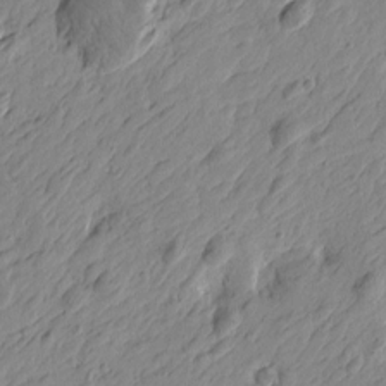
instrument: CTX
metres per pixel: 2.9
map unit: Htu
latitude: -4.2172
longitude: -179.5560
